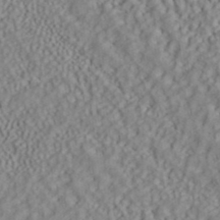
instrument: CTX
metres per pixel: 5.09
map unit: ANa
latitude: 40.1955
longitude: 28.0661
